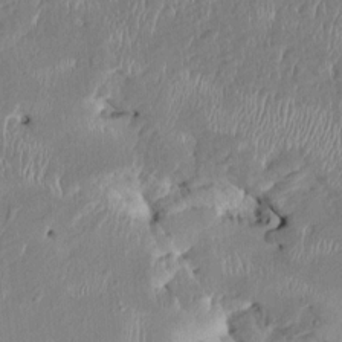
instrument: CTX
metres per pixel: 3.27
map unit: HNhu
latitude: 0.9702
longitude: -6.9136
